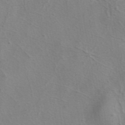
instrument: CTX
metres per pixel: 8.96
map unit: eAb
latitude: 41.3481
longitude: 104.7463
